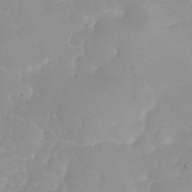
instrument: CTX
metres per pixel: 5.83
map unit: eHh
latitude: 31.8773
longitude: -64.3278
